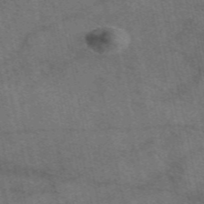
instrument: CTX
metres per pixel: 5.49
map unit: eAb
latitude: 50.8947
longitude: 112.0850
